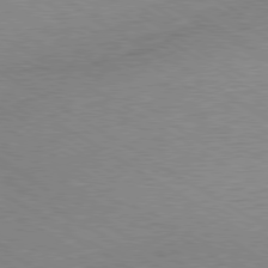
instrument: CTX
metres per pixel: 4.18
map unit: Hpe
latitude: -80.3118
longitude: 19.2376
